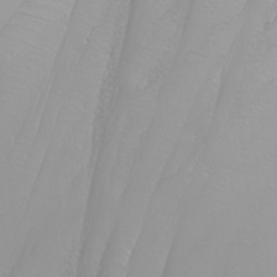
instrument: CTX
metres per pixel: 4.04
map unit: Nhu
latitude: -6.4629
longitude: -89.0837
